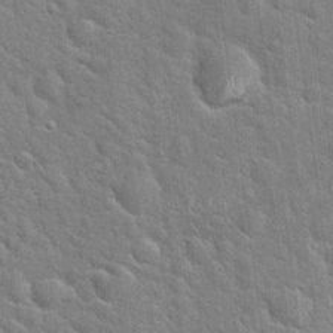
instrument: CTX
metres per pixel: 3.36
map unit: Hto
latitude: 20.3090
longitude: -52.1956
